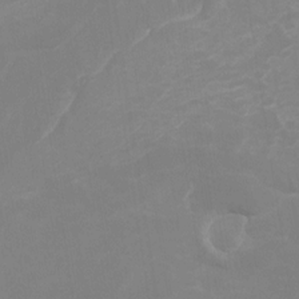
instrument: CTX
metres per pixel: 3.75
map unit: Ht
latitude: -16.0283
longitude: -50.3656
